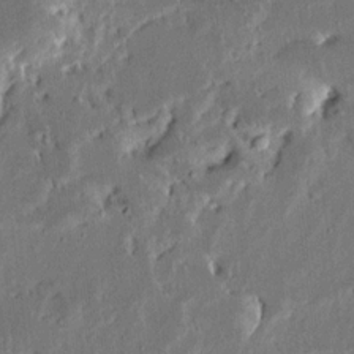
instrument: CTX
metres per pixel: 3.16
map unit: Ave
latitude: 14.3657
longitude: -138.9703
